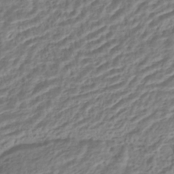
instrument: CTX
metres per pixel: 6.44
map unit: HNhu
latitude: -44.6141
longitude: 102.9542
